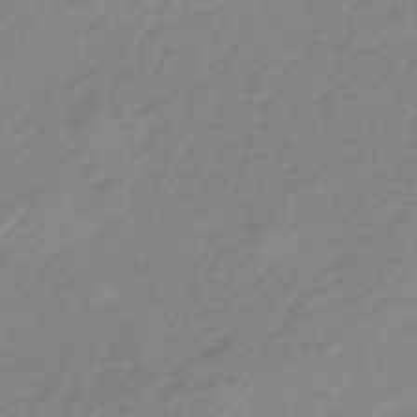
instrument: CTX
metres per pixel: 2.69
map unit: eHb
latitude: -44.4629
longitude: 89.5966
